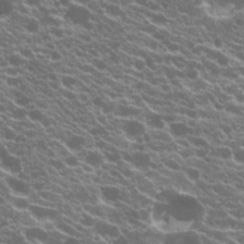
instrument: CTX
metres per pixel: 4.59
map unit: Hto
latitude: 21.0270
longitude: -34.9891
